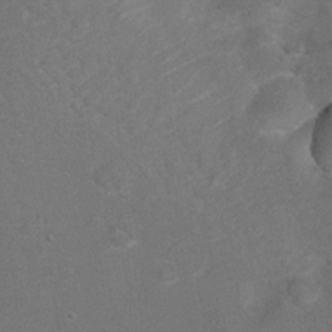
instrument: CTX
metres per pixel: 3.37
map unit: Hto
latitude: 8.6869
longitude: -30.7436
